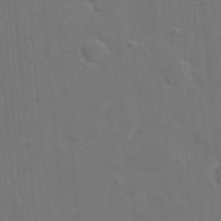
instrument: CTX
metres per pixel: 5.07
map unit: eHh
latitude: 19.8016
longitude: -63.9528
